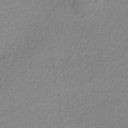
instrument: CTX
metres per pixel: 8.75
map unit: HNb
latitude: -37.1998
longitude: 56.5574
